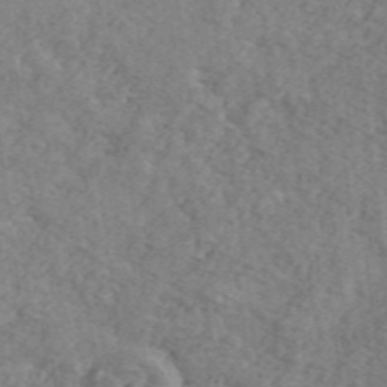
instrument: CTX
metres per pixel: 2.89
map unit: Ave
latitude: 41.2914
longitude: -110.5357
